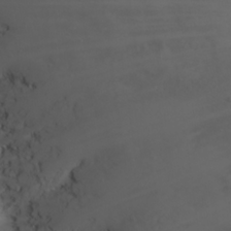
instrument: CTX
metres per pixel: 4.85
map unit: eHh
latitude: 24.0444
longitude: -64.1956
